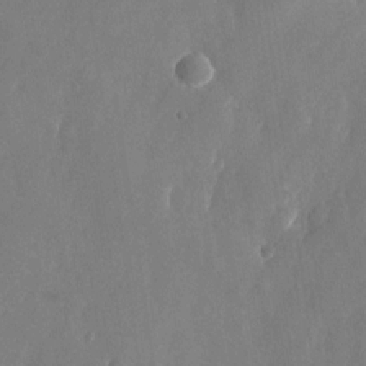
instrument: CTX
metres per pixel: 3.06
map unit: Nhu
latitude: -25.9178
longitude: -70.5735
